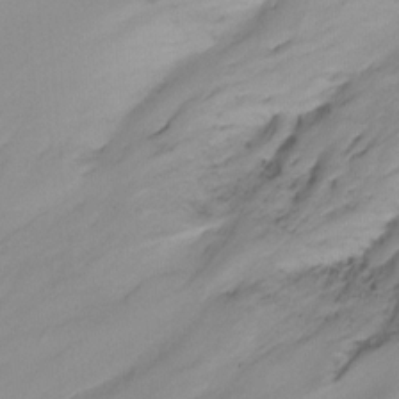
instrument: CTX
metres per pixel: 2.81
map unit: Ht
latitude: -15.0298
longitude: -50.8191
